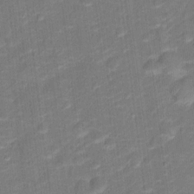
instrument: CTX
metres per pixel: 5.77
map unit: Hto
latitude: 15.3671
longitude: -39.6694
